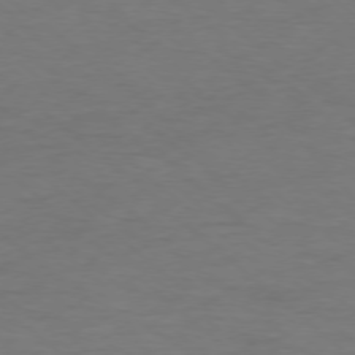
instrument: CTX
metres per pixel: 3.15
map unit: Ap
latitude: -77.1431
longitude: -76.6679
